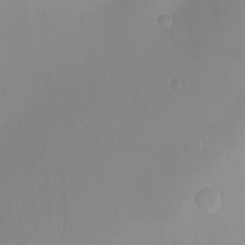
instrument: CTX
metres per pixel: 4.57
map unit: eHh
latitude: -9.2376
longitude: -66.4412
